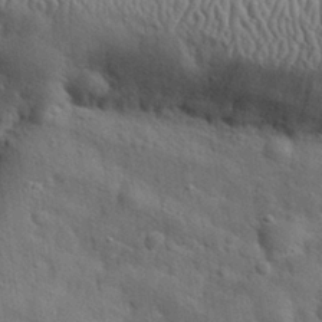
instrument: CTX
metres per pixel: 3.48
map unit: eHh
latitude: 28.7057
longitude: -74.9325
